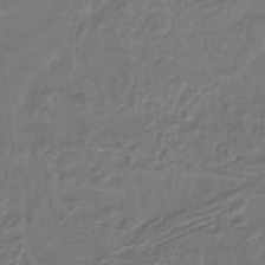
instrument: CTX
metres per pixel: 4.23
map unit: lHb
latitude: -37.1053
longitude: 58.9730
